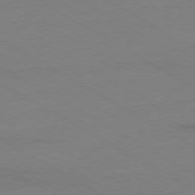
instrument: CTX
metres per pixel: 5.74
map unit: Ap
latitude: -79.4454
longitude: -83.4804
